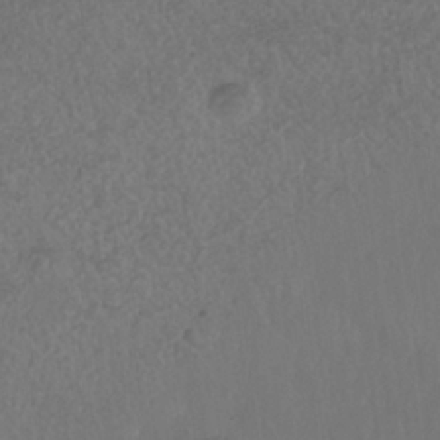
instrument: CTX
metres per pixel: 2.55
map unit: Nhe
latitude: -36.6329
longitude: -177.8394
